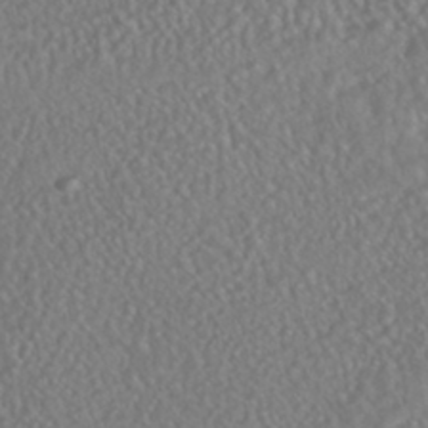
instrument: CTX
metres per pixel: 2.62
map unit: HNhu
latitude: -46.4818
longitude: 104.1605
